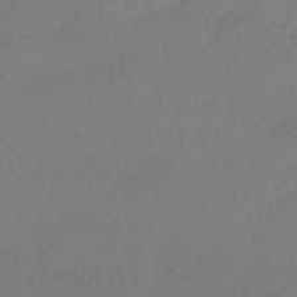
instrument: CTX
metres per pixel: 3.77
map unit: HNhu
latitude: -41.9745
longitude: 97.1809
